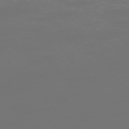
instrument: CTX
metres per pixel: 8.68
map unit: Ap
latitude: -76.5763
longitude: -62.4979
